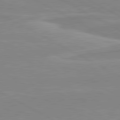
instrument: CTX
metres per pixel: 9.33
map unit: lApd
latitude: 80.6113
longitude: 171.3132
